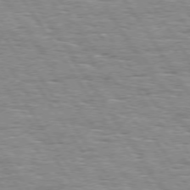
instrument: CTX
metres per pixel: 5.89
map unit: Hpe
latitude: 74.2334
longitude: -138.2900
